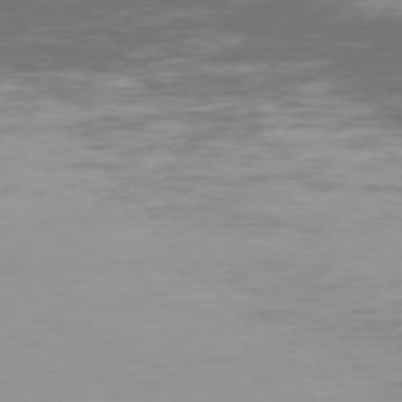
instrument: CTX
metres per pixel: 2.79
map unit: Hpe
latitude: 76.2333
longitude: -142.5546
